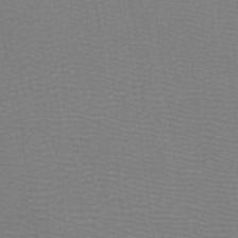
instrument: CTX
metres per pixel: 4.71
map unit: lHb
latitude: -37.8611
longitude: 58.0849
